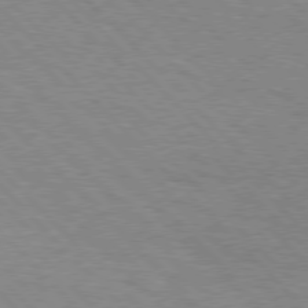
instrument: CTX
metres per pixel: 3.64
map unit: Hpe
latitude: 76.7057
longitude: -152.8380
